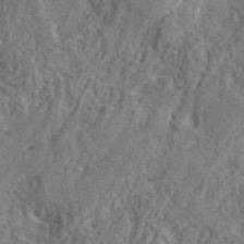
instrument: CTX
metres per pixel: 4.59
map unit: eAb
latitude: 46.0444
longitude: 113.3321
